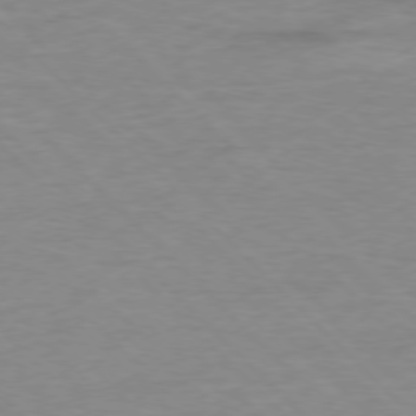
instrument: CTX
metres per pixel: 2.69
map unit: Ap
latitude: -77.3132
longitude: -89.0459
